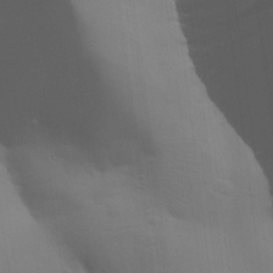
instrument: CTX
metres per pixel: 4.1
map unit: Aa
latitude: 27.8583
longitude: -139.0458
